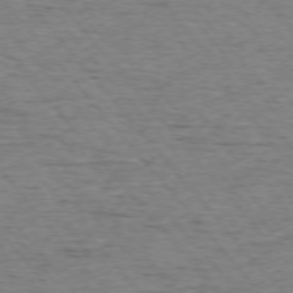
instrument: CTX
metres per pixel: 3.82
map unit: Ap
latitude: -76.1795
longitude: -95.8584
